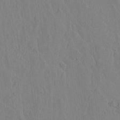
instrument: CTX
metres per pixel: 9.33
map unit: lAvf
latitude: 14.5546
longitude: -125.5749
